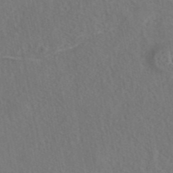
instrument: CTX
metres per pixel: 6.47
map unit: eAb
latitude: 42.6491
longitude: 104.8030
